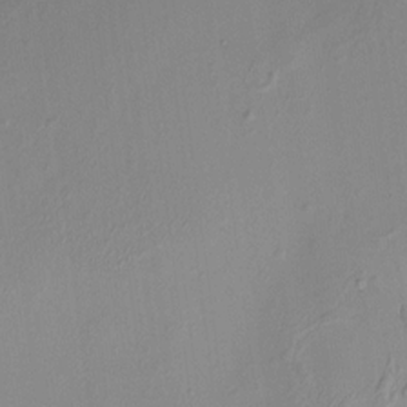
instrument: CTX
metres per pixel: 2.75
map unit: HNhu
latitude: 8.1578
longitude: -1.3292
